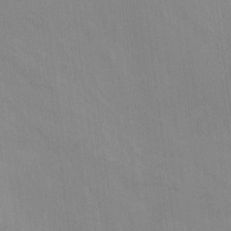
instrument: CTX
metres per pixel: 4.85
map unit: Nhu
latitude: -7.8233
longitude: -67.6693
